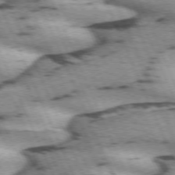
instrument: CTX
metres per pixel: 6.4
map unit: lApd
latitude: 72.1956
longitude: -54.2522
